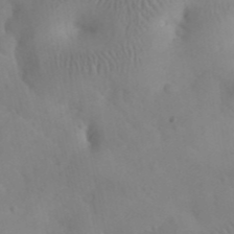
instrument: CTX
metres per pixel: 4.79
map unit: eHh
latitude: 25.5371
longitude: -66.9891
